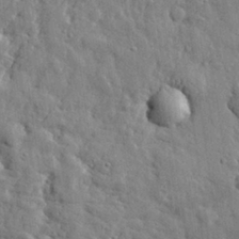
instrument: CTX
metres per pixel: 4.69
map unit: eHh
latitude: 29.4048
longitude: -79.7450
